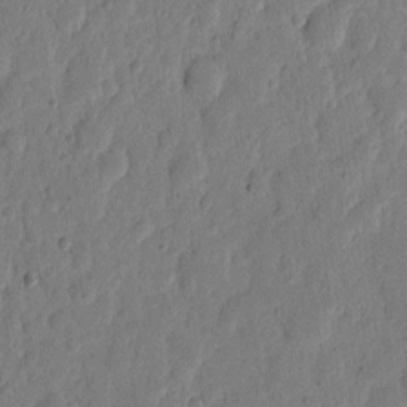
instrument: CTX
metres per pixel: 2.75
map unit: eHh
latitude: 6.6490
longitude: -71.8016
